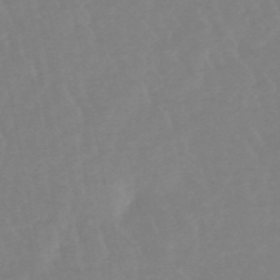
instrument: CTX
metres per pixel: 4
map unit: lHb
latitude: -48.5196
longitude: 72.3117
